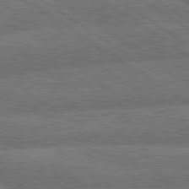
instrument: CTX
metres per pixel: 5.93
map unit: lApd
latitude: 79.9906
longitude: -161.3670
